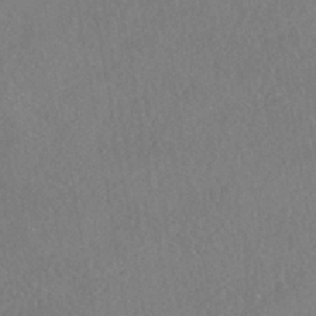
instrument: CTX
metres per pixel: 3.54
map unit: HNhu
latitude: -40.5196
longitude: 102.3117
